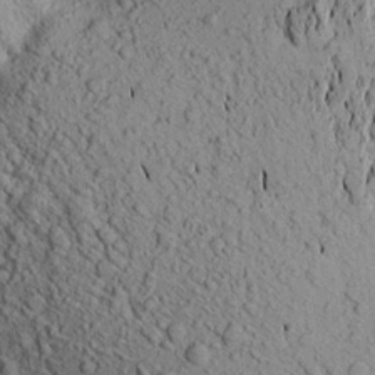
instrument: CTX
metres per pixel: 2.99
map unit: Aa
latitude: 20.6302
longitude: -149.6127
